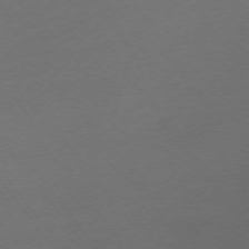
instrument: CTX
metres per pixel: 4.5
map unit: Ap
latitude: -74.5952
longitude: -72.1767
